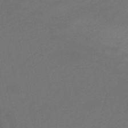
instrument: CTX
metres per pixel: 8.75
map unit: eHb
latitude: -47.5021
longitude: 86.9920
